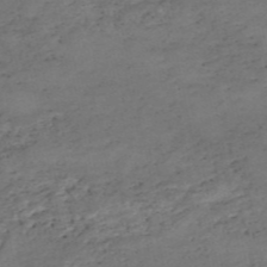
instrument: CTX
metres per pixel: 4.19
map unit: eHh
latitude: -54.5196
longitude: -90.9892
